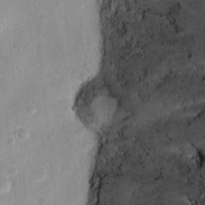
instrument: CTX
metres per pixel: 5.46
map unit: Nhu
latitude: 2.5357
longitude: -17.8016
